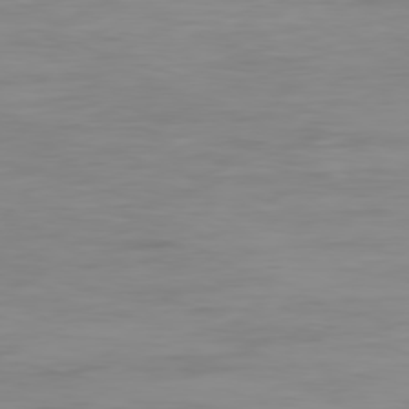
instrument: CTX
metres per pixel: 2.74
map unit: Ap
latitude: -79.4265
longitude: -77.4993
